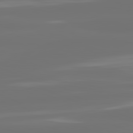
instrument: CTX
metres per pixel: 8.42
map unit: lApd
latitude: 82.1577
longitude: -167.7260
